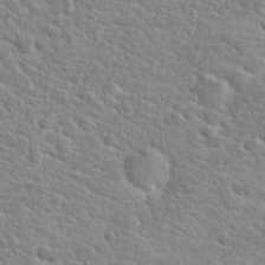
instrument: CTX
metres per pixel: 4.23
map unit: Hto
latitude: 24.6112
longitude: -49.0836
